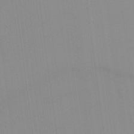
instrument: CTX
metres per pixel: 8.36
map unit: Nhu
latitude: 22.6301
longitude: -62.9892
